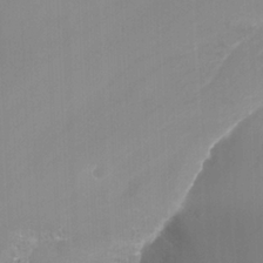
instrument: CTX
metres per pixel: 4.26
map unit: Nhu
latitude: -13.4832
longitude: -64.5168
